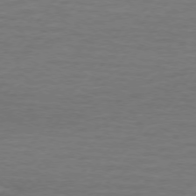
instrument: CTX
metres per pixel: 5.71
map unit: lApd
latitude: 74.2145
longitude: -78.3279
